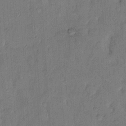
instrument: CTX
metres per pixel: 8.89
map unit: eHh
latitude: 9.7450
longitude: -61.6316
